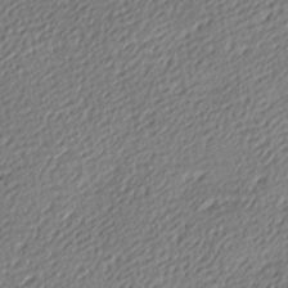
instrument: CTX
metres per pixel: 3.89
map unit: lAa
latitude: -10.1417
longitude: -126.3278
